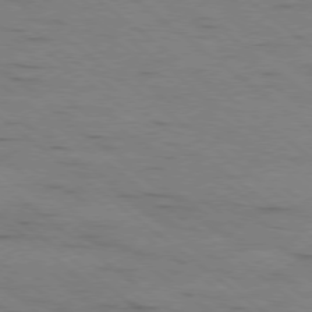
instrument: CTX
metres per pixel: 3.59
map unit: Ap
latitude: -78.9919
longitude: -100.3467
